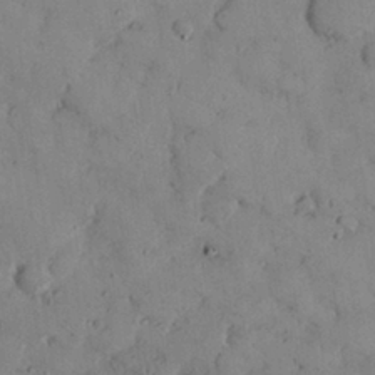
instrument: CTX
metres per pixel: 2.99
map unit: Nhu
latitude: 28.1578
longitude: -71.8205
